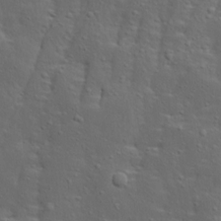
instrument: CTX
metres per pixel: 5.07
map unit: Ave
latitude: 13.7450
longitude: -135.5749
